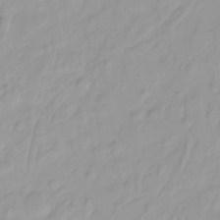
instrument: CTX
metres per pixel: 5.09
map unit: HNhu
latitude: -4.8975
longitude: 14.3307
